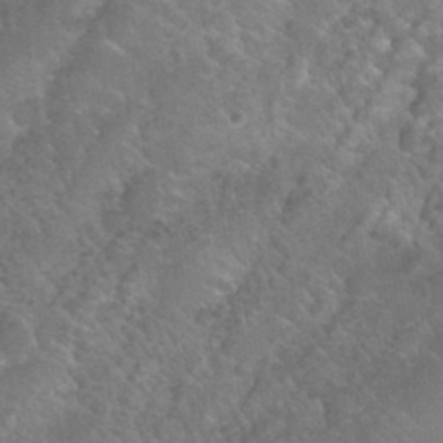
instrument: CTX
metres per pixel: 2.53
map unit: Nhu
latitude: 31.0837
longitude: -54.0255
